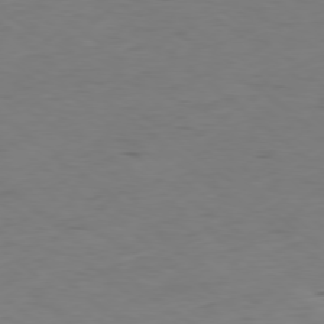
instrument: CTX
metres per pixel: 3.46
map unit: Hpe
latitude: -78.7085
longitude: 16.4629
